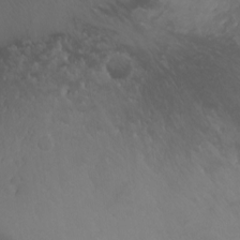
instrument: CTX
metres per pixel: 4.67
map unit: Aa
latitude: -13.3699
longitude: -68.3656
